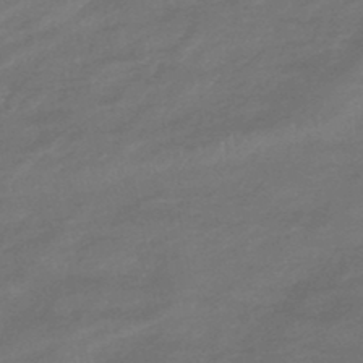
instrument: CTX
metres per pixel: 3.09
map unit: HNhu
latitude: -46.7463
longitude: 90.3496
